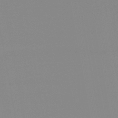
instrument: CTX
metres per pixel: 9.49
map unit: HNb
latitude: -45.4265
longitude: -44.4979
